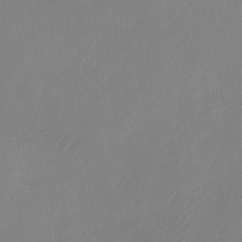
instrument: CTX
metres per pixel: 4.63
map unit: Nhu
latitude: -23.8234
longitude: -71.0836
